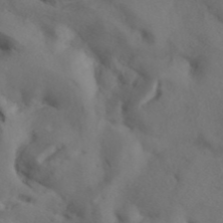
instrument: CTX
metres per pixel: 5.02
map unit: ANa
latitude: 41.9528
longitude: 32.8597
